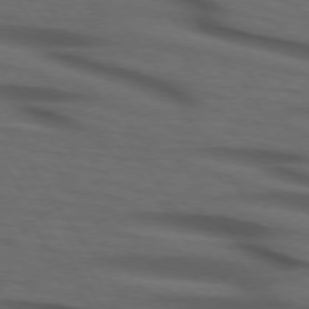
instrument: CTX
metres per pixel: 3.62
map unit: lApd
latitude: 73.9151
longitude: -74.6868
